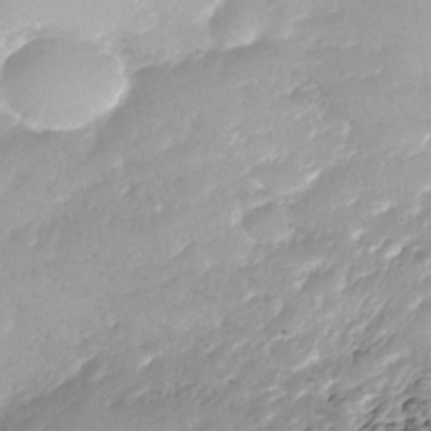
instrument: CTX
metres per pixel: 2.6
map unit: Nhe
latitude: -39.5777
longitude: -116.7813
